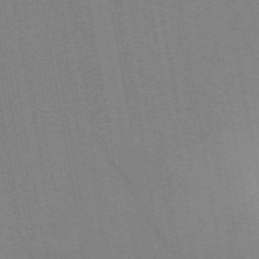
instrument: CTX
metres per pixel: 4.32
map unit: ANa
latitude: 51.4993
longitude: -70.6679
